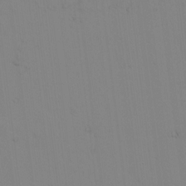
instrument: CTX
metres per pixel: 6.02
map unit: lAvf
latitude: 8.2712
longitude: 169.3698
